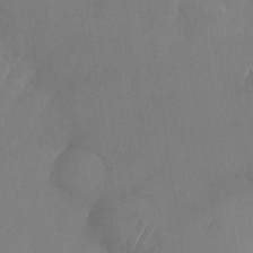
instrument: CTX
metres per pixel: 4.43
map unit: Nhu
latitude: -24.7085
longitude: -70.3845
